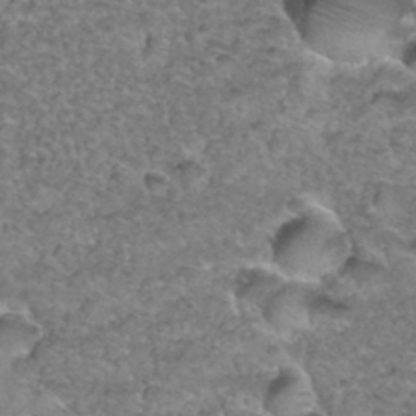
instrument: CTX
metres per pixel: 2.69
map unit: Hto
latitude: 35.6694
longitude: -48.3467
